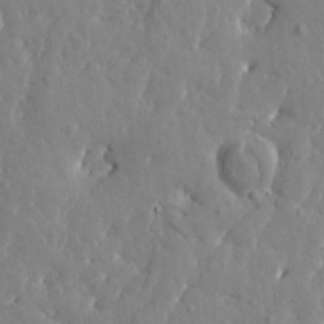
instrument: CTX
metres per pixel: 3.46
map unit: Htu
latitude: 1.4804
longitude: 179.0297
